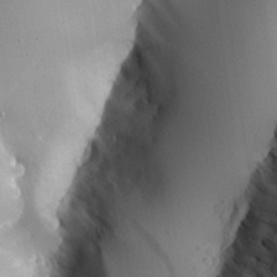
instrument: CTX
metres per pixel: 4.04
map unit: Aa
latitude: 25.3292
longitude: -129.2915
